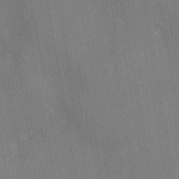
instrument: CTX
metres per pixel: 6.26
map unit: Nhu
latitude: -11.3132
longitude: -21.9150
